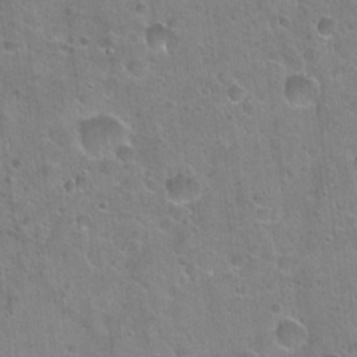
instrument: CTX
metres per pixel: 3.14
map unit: Hto
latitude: 22.2333
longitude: -52.7246
